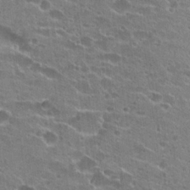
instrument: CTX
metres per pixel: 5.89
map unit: Hto
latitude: 23.4237
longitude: -42.8191
